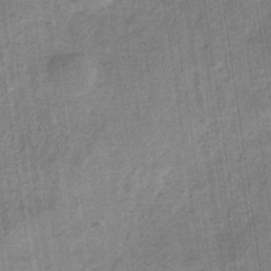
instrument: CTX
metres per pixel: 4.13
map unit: HNb
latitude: -32.1795
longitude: 57.9178
